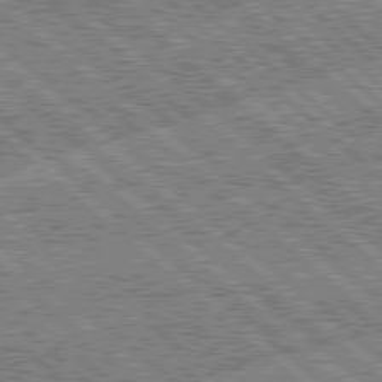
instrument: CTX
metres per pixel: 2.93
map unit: Hpe
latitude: 78.3468
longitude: -159.4615
